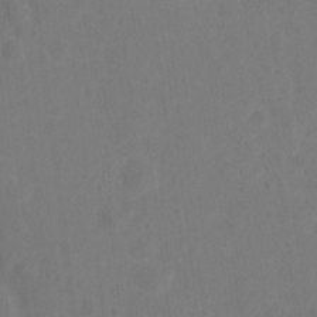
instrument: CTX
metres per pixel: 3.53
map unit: Nhu
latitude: 11.0081
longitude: -27.5749
